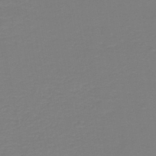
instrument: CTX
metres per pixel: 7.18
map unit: HNb
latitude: -46.0283
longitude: 53.5588
